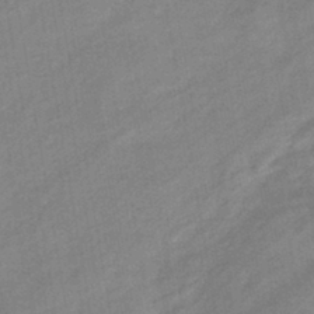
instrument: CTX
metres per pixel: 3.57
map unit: eHb
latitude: -41.4454
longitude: 84.0472
